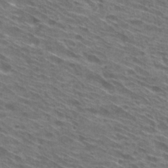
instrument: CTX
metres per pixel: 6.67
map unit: Hto
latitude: 30.4034
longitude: -44.8380
